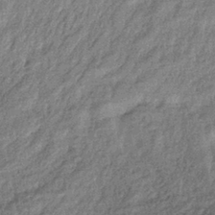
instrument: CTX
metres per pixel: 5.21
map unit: eHb
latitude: -39.3510
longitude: 81.0487
